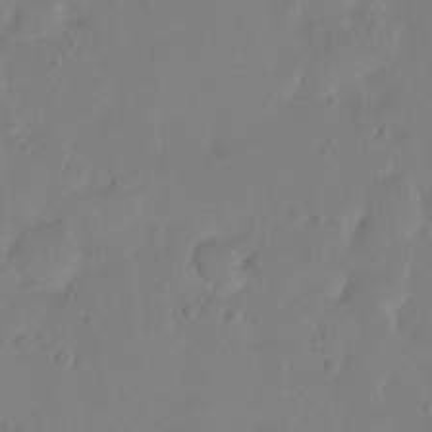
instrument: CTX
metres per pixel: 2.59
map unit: Ht
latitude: -8.9164
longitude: -36.3279
